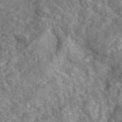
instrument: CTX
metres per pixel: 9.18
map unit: eAb
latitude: 48.2711
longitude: 112.1228
